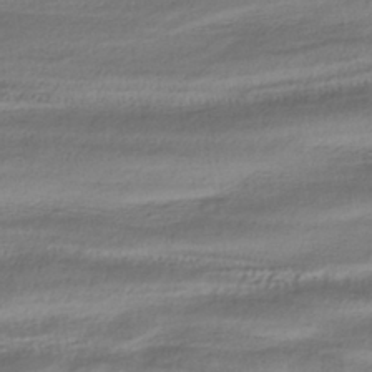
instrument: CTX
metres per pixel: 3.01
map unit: HNhu
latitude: -42.3495
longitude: 104.1228
